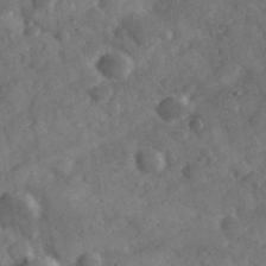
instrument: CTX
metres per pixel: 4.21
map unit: eHh
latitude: 37.5371
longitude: -67.8961
